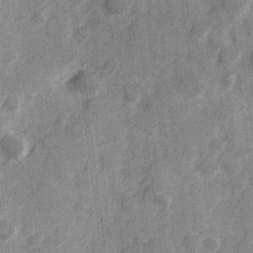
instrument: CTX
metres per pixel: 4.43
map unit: Hve
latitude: 25.5749
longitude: 147.3320
